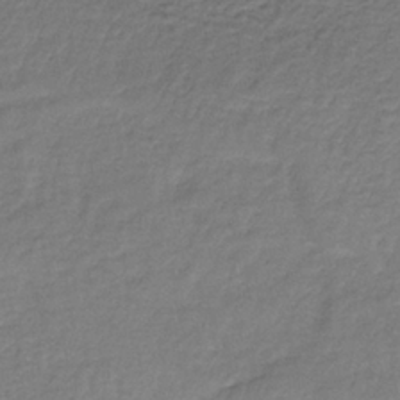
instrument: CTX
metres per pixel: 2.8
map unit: lHb
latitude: -35.8800
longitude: 62.2739
